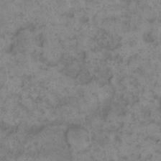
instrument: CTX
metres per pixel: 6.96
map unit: eHh
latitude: 13.4993
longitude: -64.1956
